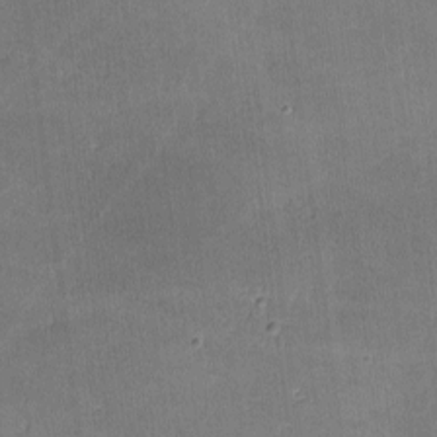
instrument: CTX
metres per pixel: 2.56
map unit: lHvf
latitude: -10.4440
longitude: -100.7435
